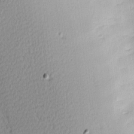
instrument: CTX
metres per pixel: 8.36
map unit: Hve
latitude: 13.5371
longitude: -90.5546
